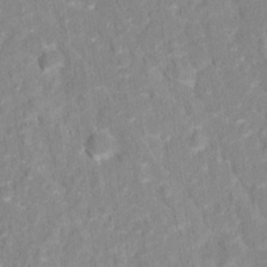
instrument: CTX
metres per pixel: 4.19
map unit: Hto
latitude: 16.5735
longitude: -36.9892
